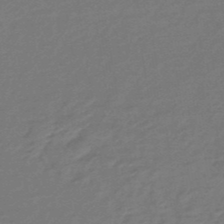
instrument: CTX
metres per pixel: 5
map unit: eHb
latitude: -46.0472
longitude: 89.6722
